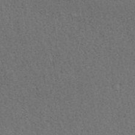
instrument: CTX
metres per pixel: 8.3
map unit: ANa
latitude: 39.5371
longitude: 19.7478
